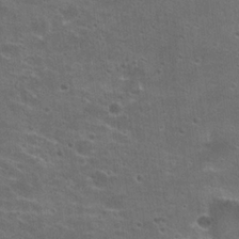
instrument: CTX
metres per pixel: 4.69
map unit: Hto
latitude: 21.1592
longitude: -43.2159
